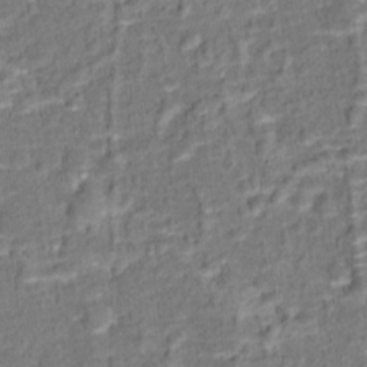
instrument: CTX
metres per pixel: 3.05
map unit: Hto
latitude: 15.2159
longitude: -39.3859
